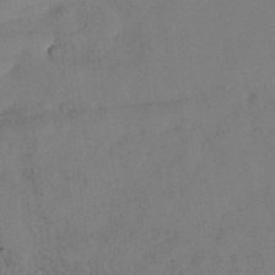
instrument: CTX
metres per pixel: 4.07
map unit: Nhu
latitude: 27.3671
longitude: -73.0081
